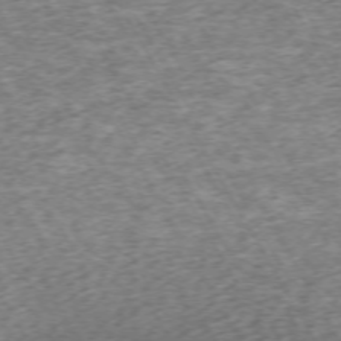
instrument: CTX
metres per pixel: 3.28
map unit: Hpe
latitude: -71.5777
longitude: 13.7289
